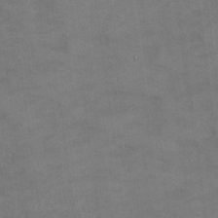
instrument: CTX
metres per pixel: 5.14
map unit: Hve
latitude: -11.4643
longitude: 174.3117
